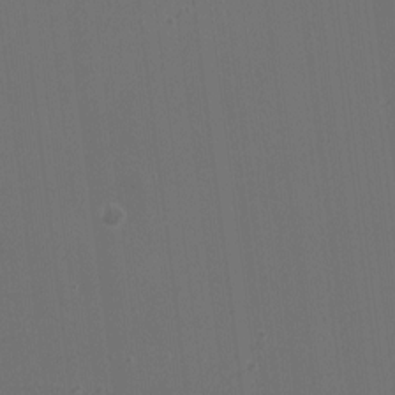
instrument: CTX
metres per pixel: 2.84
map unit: HNhu
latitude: -2.1983
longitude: -6.1578
